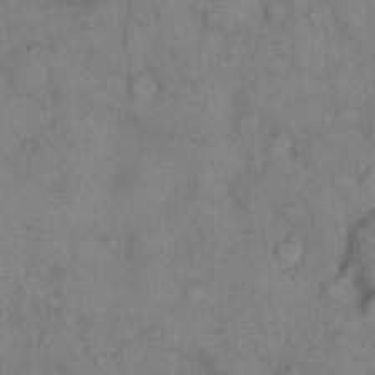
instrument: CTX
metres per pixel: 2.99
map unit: eHh
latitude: 13.9150
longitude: -62.2901
